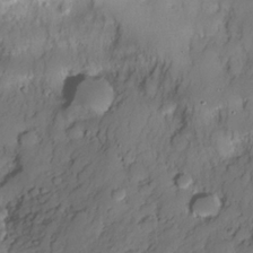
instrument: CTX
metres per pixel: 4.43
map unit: Nhe
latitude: -35.5588
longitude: -144.7246
